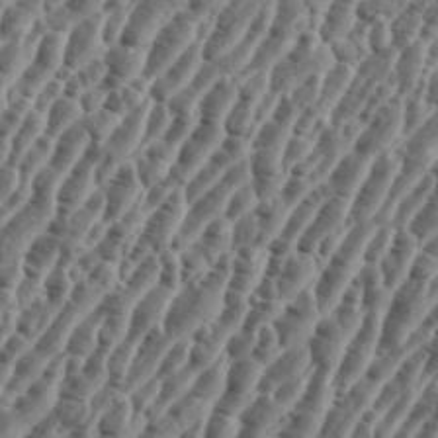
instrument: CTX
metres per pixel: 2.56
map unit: eHh
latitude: 36.2334
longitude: -135.8016
